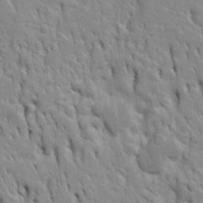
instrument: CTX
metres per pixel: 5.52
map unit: Htu
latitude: -4.7274
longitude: 151.1998
